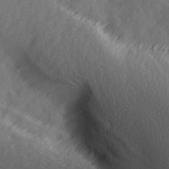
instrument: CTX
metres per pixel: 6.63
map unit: Ave
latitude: 2.1389
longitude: -111.5371
